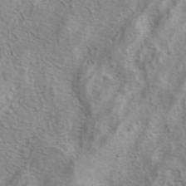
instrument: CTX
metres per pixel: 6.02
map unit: eAb
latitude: 40.9324
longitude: 104.7841
